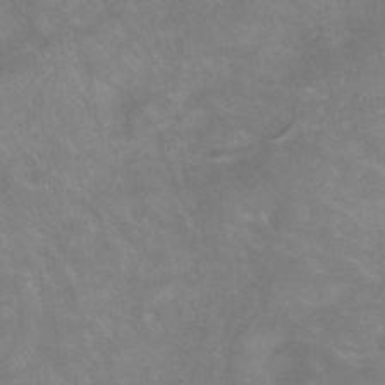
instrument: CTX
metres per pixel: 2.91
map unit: ANa
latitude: -37.3698
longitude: 95.7666
